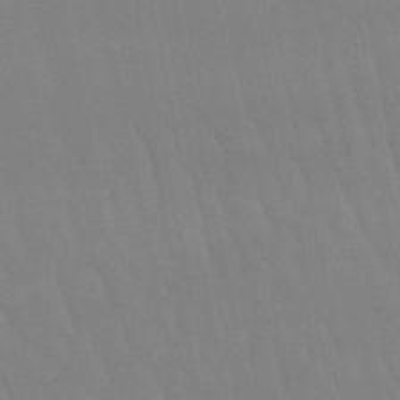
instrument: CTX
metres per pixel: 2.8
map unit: lHb
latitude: -50.1795
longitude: 70.9920
